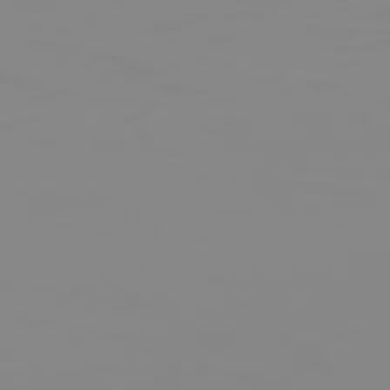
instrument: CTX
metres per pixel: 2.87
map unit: Hpe
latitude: 74.6868
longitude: -128.0633
